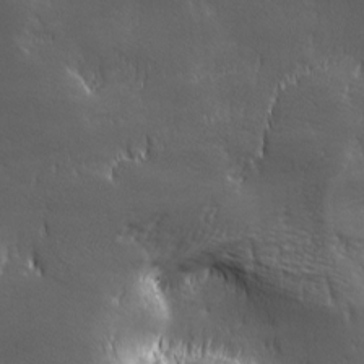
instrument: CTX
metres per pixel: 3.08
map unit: lAa
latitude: -6.8786
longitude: -121.8962
